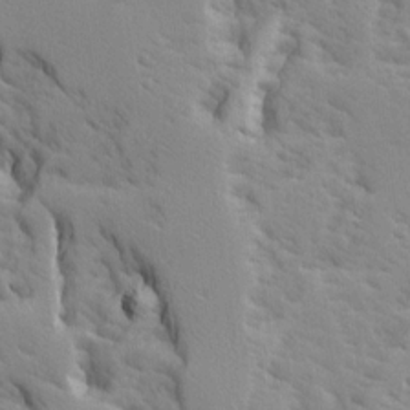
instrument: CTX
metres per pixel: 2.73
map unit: Ave
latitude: 15.0270
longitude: -130.5546
